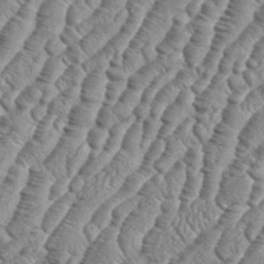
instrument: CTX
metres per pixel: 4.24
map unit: eHh
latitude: 36.7246
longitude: -136.9703
